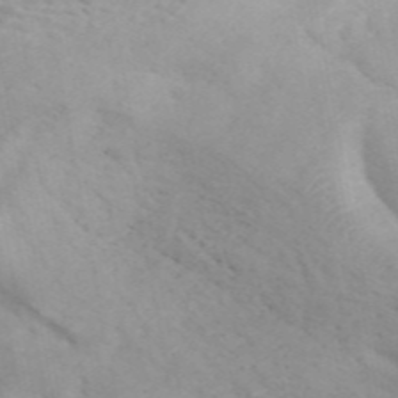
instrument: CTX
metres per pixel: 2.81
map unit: ANa
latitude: 47.0270
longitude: 26.5573
